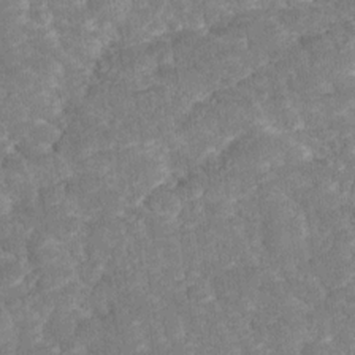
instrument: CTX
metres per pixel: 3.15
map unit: Ave
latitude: 17.6694
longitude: -135.3481
